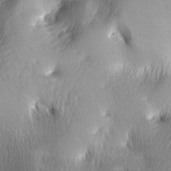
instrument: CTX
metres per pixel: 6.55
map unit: lAa
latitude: -5.1242
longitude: -121.4427
